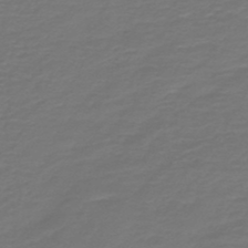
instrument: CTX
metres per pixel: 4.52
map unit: HNb
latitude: -47.4454
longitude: 53.7099
